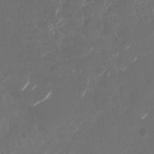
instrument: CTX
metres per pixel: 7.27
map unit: Nhu
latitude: -29.0675
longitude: -70.3467
